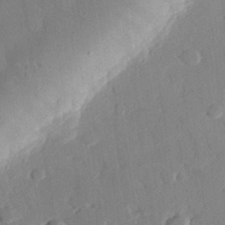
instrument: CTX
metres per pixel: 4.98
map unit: eHh
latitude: 28.2900
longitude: -81.2159
